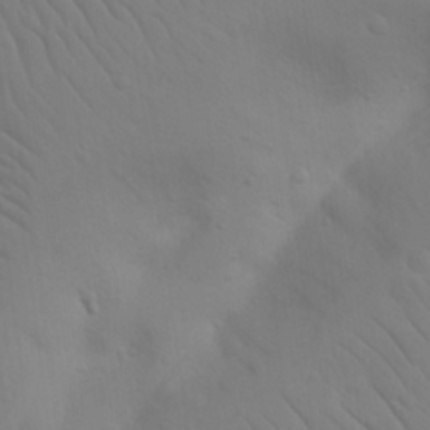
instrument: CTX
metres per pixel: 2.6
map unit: Nhu
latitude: 22.8191
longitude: -73.9151
